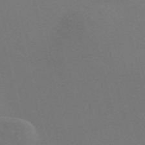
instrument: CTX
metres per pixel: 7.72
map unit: Nve
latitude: -58.6518
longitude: 63.4076
